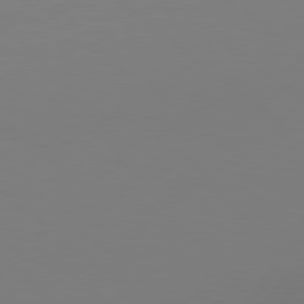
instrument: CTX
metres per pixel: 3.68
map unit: Hpe
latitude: 78.2145
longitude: -134.3467
